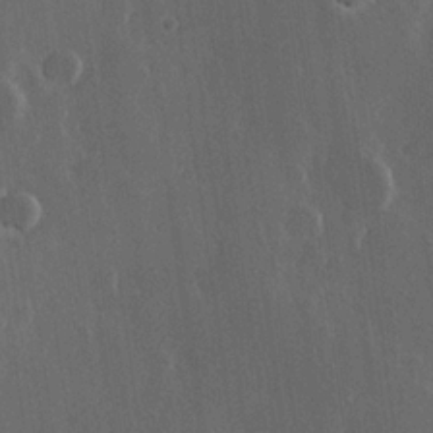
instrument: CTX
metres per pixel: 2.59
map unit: Hve
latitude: 22.6112
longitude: 147.5021
